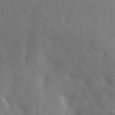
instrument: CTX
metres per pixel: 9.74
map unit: Ave
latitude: -0.0283
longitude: -112.7246
